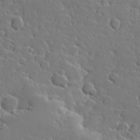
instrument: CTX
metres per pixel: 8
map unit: Hve
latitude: 25.8394
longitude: 144.1984
